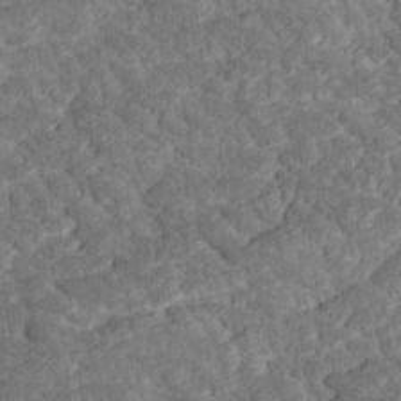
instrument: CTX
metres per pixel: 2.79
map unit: Ave
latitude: 17.4993
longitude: -135.1970
